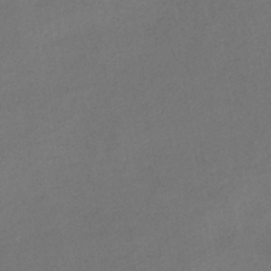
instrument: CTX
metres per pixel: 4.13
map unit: lHb
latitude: -38.3495
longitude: 69.0864
